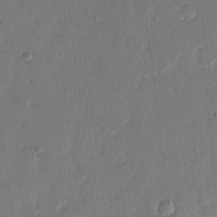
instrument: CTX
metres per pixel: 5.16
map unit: eHh
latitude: 13.1970
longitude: -69.0081
